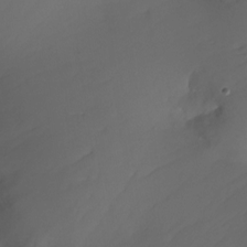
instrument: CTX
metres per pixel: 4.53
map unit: Nhu
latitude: -27.9745
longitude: -71.9717
